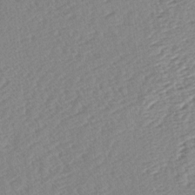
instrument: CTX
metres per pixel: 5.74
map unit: lAa
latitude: -2.5951
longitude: -127.3482
